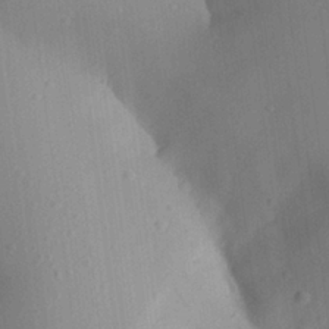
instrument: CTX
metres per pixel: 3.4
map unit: Aa
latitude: 24.8380
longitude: -136.1956
